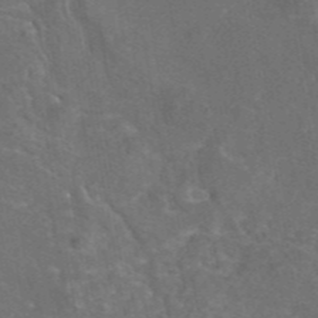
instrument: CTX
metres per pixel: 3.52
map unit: eAb
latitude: 45.7827
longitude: 108.5007
